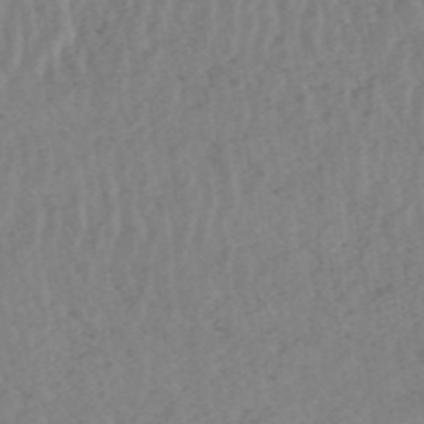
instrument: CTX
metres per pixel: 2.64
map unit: HNhu
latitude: -48.3496
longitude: 30.4818
